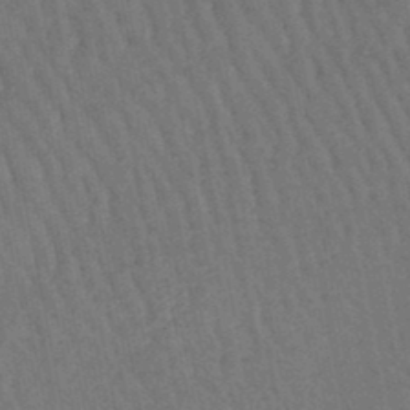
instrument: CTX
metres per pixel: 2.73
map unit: lHb
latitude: -47.0297
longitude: 76.9920
